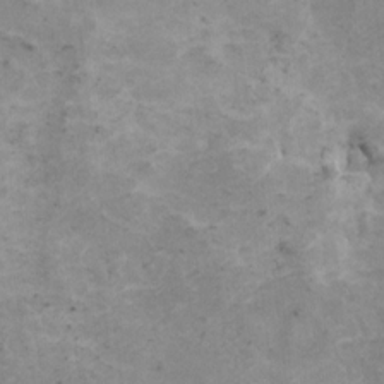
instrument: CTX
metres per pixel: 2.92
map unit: HNhu
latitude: 1.3103
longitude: 2.8597
